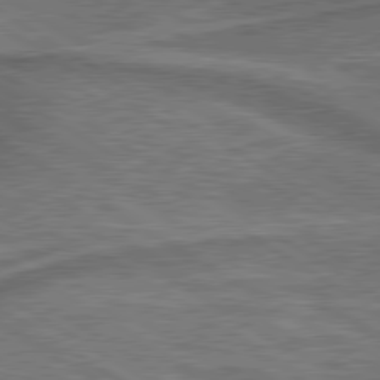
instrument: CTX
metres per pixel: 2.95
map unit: lApd
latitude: 79.8961
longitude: 172.2361
